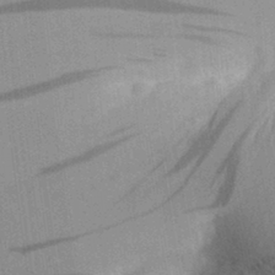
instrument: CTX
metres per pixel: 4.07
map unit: Aa
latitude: 28.8002
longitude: -138.8569
